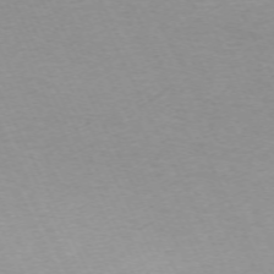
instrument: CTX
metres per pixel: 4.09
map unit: Hpe
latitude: -70.3306
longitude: 15.3321
